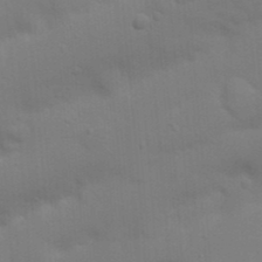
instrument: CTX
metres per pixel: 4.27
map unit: Nhu
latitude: 21.3860
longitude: -72.8947
